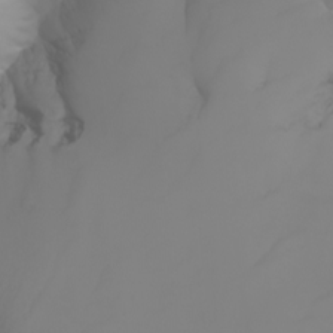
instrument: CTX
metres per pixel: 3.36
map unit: Aa
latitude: -6.5196
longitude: -85.3671
